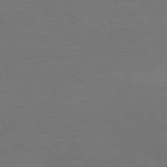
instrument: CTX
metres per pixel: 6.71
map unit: Ap
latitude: -75.1054
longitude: -69.2537
